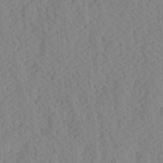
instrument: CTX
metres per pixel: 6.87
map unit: Ave
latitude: 24.1199
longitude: -134.0822
